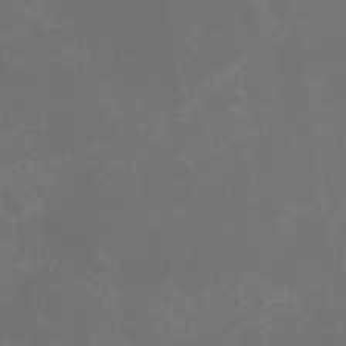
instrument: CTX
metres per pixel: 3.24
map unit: HNhu
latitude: -2.6329
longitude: -7.1781
